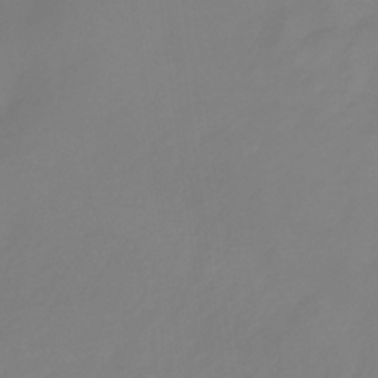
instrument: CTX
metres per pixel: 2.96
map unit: lHb
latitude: -30.9730
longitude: 64.6141
